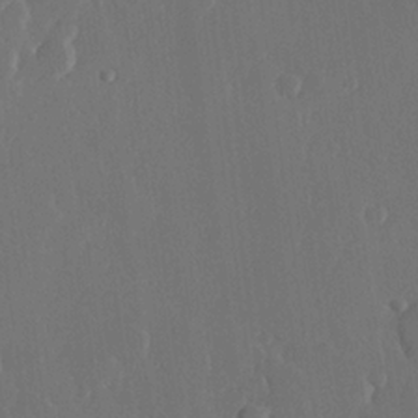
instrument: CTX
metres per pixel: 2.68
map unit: Hve
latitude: 22.6301
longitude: 146.6896
